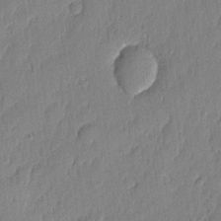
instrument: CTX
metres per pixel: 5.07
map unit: eHh
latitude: 4.9703
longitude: -76.6679
